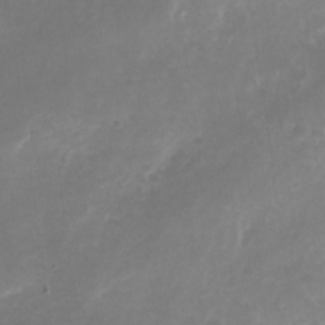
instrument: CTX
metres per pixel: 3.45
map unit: Nhu
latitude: -25.9745
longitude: -70.9136
